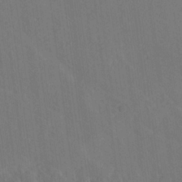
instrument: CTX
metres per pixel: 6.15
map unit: Ave
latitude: 19.4237
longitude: -137.5371
